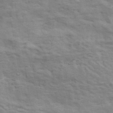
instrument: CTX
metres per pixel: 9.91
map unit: ANa
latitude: 41.8394
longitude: 14.5952
